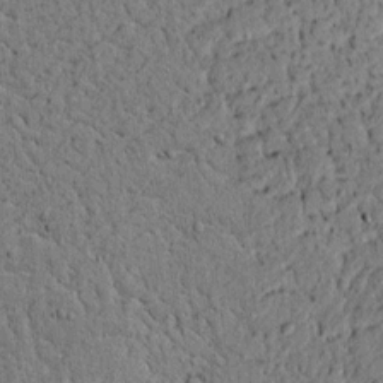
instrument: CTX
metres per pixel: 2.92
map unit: lAvf
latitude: 4.6490
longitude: 167.0486
